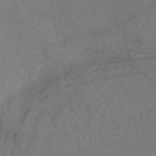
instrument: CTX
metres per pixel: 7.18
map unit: eAb
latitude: 51.2348
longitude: 109.1620
